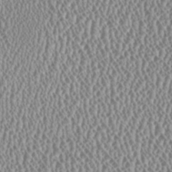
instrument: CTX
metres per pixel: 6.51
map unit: HNhu
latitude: -0.6897
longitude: 0.5007
